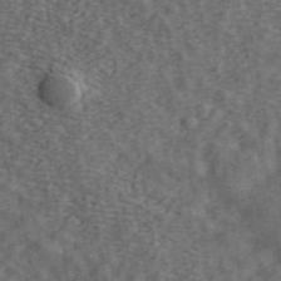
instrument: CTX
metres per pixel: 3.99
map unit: ANa
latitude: 45.0458
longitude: 45.6155
